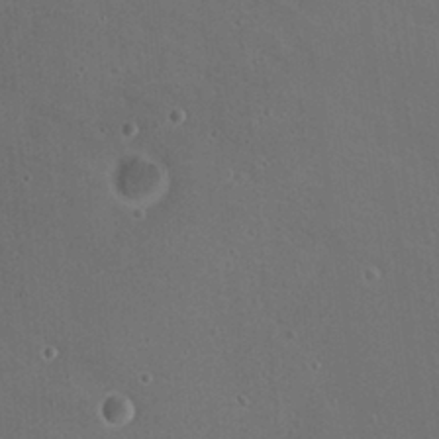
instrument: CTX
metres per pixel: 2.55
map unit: Nhu
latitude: 17.5371
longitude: -30.5357
